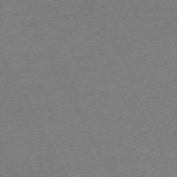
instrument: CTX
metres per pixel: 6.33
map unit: Hpe
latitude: -71.1053
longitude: 9.5399
